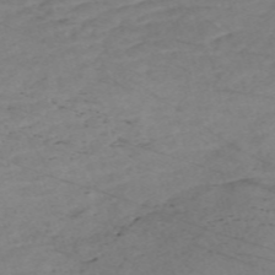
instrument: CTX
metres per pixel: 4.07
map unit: Nve
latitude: -58.7274
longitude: 61.1620
